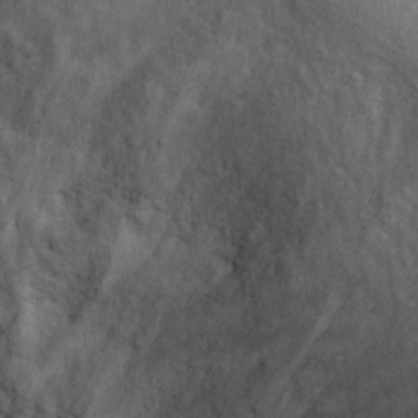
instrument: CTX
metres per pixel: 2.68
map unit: Ht
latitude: 4.7813
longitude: -28.6112
